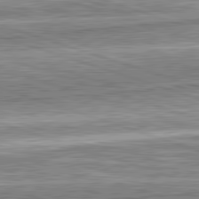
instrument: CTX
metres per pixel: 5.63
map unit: lApd
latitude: 82.4601
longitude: 167.5021
